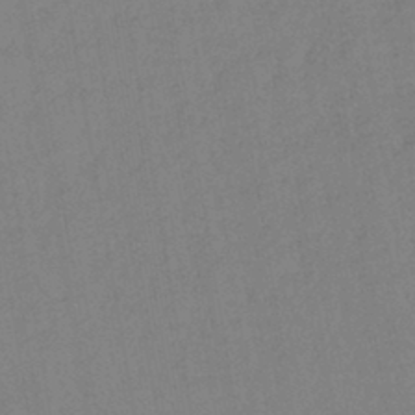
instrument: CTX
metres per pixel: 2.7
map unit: lHb
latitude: -42.2550
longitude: 68.0472
